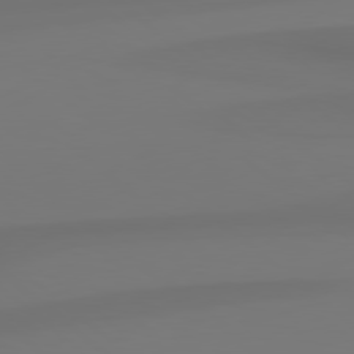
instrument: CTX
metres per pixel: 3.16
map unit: Hpe
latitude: 78.9136
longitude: -134.8569
